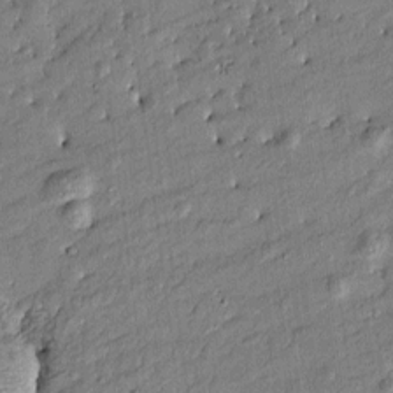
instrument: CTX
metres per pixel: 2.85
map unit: Htu
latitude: -8.5196
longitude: 177.0675
